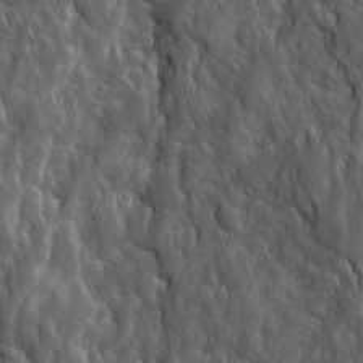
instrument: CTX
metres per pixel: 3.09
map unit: Ave
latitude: 15.8773
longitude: -132.8002
